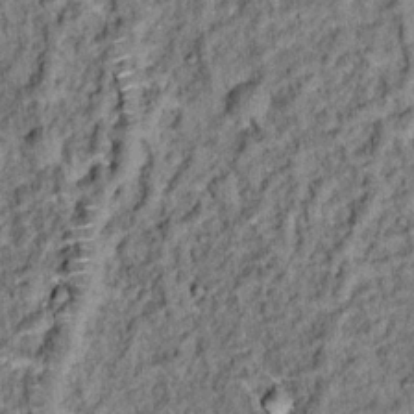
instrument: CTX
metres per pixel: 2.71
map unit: Hto
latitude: 14.8569
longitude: -35.6882
